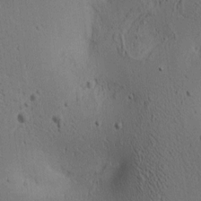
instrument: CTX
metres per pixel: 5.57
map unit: lAa
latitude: 6.6301
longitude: -114.4601
